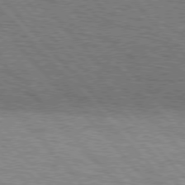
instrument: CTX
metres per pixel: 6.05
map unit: lApd
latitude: 76.4034
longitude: -72.2901
